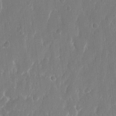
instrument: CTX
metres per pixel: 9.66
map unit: eHh
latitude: 14.0255
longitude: -71.9906
